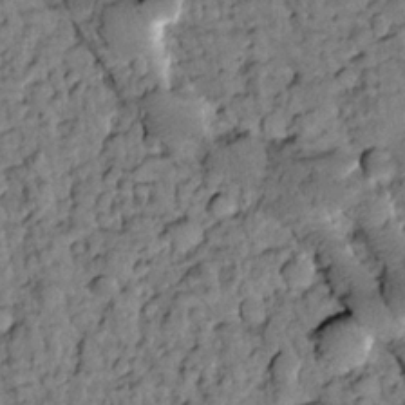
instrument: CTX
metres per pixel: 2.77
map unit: Htu
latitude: -2.2928
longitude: 173.4076
